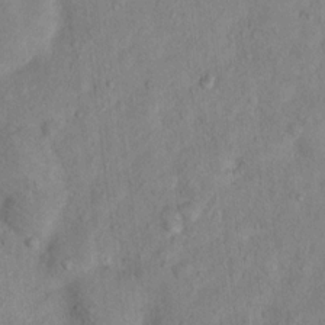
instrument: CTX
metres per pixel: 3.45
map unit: Ht
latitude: 14.4412
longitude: -37.3860
